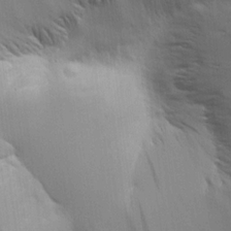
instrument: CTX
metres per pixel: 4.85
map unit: Ave
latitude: 16.8380
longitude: -141.2914
